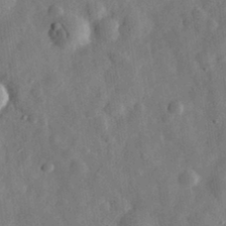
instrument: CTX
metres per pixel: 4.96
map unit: eHh
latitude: 31.5749
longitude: -75.5182
